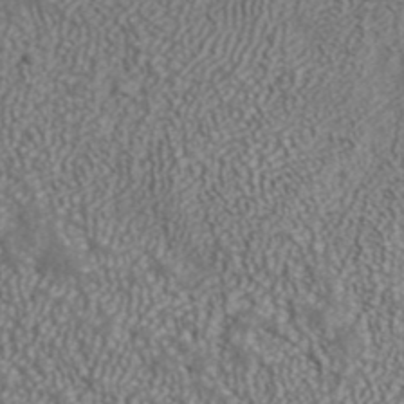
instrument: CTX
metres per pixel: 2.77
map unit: ANa
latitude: 43.0647
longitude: 35.5021
